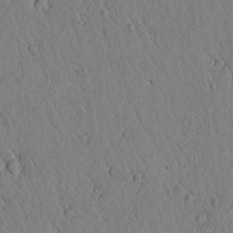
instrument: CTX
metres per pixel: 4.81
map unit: lAvf
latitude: 5.9906
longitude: 159.6532
